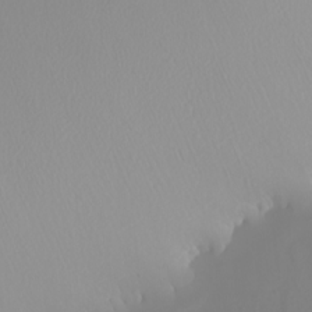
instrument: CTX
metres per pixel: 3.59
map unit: Nhu
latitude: -7.6910
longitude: -94.8758
